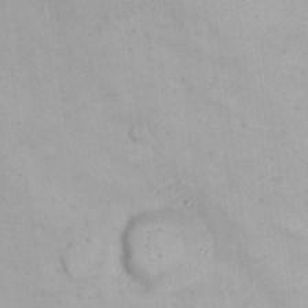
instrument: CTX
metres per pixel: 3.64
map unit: Nhu
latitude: 22.8380
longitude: -62.7247
